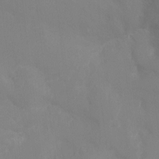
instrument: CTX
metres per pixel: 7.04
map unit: Ht
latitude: -10.4251
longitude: -33.6127
